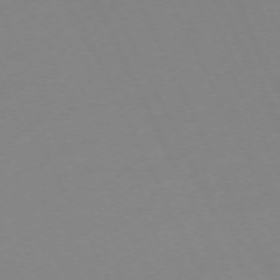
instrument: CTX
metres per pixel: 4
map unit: Ap
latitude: -73.3132
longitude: -70.4979
